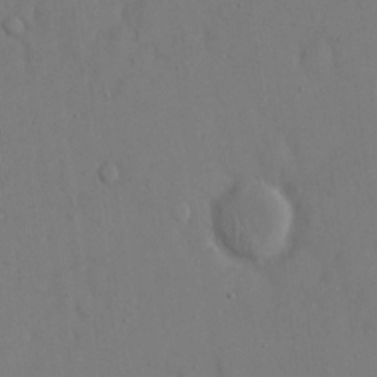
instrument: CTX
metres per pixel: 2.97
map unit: eHh
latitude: 15.7639
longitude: -70.9891
